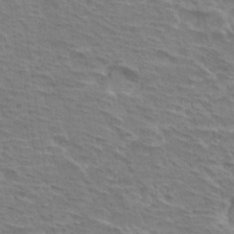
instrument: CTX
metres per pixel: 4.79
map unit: Hto
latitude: 33.1970
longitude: -44.3467
